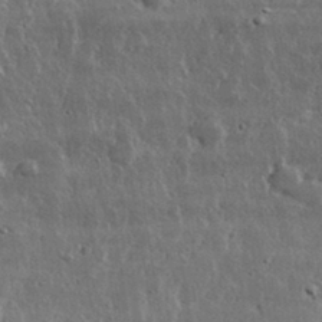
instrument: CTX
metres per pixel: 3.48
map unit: lHvf
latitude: 33.2537
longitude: -90.6113
